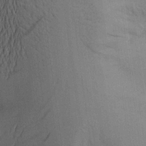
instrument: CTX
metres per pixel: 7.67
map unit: Aa
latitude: 20.8191
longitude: -144.5168
